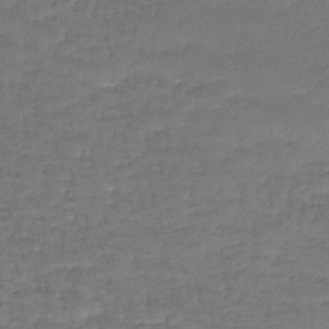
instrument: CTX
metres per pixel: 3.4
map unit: lHb
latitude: -43.6532
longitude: 59.2753
